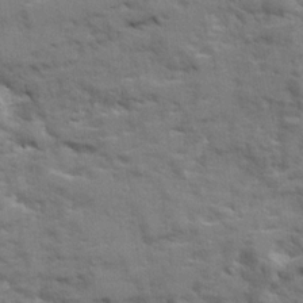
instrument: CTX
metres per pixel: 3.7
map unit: Ave
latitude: 20.4412
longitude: -129.9906
